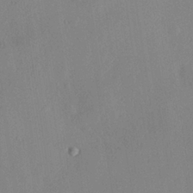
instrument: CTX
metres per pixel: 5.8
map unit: Hve
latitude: 25.2725
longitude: -91.1025
